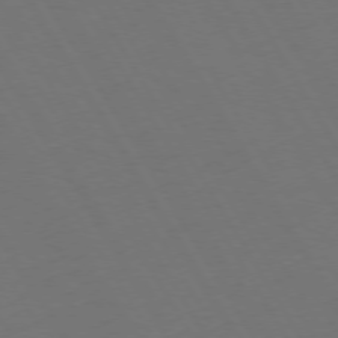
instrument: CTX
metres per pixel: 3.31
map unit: Hpe
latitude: 73.2915
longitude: -127.8017
